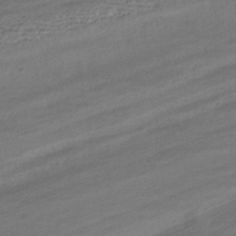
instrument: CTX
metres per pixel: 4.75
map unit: HNhu
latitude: -42.2361
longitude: 103.7667
